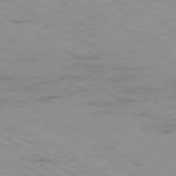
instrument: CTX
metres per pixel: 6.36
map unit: Ap
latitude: -80.4062
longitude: -53.8772
